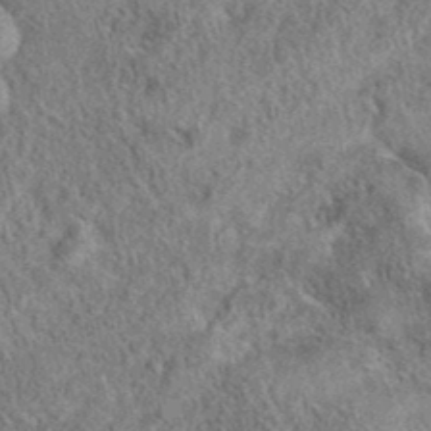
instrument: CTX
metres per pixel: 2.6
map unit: eAb
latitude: 37.0837
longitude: 112.4440
